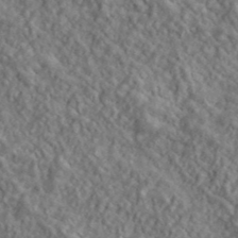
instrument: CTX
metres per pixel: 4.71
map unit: lHvf
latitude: 39.6127
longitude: -89.5560
